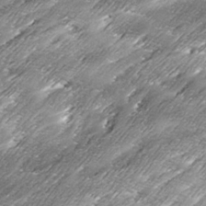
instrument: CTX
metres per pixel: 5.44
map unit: Ave
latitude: 16.7813
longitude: -136.8947
